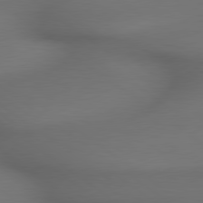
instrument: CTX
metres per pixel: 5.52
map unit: lApd
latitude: 79.5938
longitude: -173.4615
